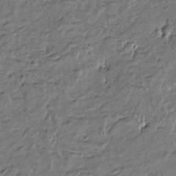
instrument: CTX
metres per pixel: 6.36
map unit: Htu
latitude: -7.1242
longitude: 177.0109
